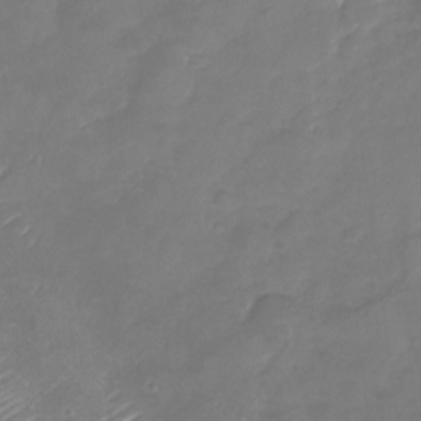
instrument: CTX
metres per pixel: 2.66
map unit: Nhu
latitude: -23.5021
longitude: -57.1781
